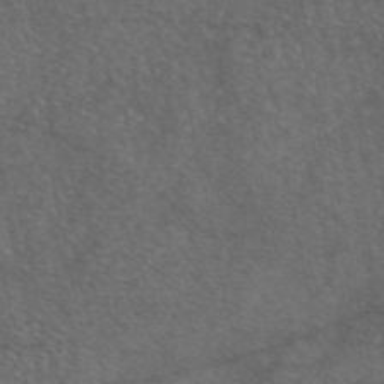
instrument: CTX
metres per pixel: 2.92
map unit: eAb
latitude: 47.4427
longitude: 111.4265
